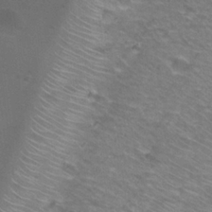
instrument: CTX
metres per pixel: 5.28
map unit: Hto
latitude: 22.4601
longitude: -31.3293
